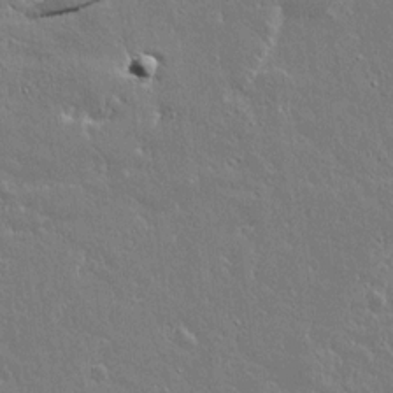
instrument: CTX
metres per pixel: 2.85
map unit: lAvf
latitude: 14.4223
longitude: -127.9528
